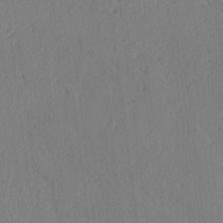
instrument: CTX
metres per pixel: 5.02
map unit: lAvf
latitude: -5.5399
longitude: -113.7449
